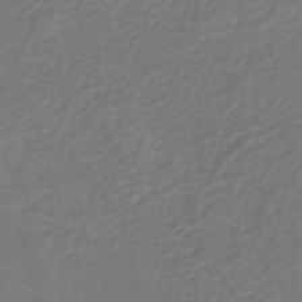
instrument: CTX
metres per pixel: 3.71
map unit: lHb
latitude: -39.6155
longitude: 72.5385
